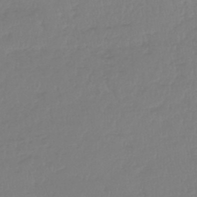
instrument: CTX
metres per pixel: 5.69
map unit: lHb
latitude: -44.8597
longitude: 70.2173
